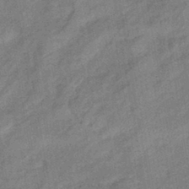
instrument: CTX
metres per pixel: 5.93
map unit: eHb
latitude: -41.4832
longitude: 82.1228
